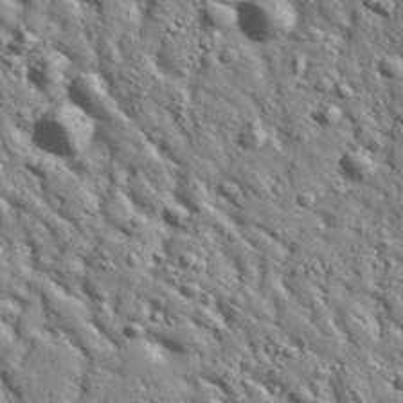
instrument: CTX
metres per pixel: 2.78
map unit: Aa
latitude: 32.2900
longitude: -132.8947
